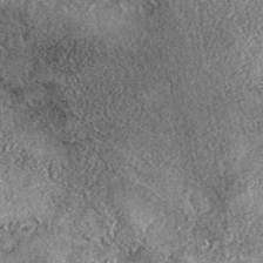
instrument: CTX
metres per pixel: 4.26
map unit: eAb
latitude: 37.5182
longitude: 107.3887
